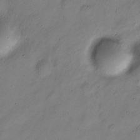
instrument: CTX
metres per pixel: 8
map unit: Nve
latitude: -23.7856
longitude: 106.3496
